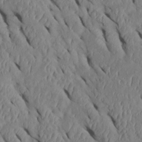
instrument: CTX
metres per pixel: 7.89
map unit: Htu
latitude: 1.0647
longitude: 148.6141
